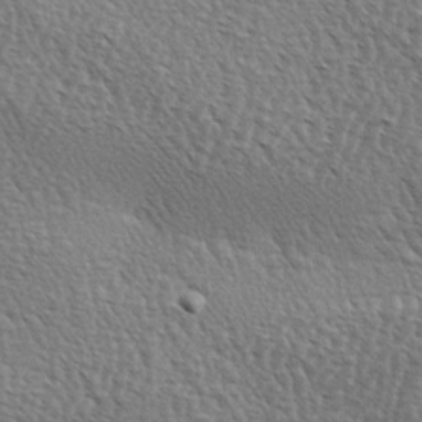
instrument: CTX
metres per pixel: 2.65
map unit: lAa
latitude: -3.8800
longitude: -122.0822
